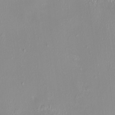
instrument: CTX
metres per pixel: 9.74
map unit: HNhu
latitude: 3.8394
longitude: 7.5021
